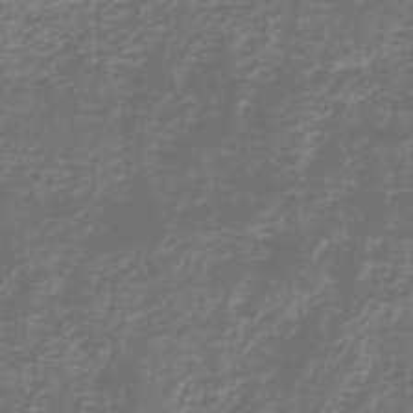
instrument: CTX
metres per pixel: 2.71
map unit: eHh
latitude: -43.2375
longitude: -33.2159
